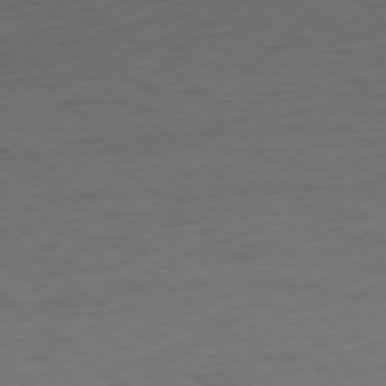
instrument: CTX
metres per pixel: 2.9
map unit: Ap
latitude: -78.7841
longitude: -92.6868
